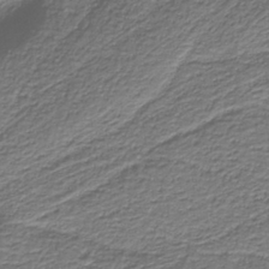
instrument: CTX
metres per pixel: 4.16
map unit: eAb
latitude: -38.2362
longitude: 53.1053
